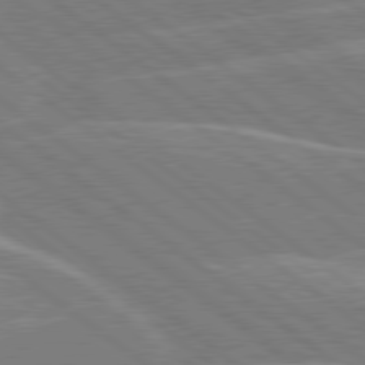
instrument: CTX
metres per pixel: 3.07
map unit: Hpe
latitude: 78.9703
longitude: -129.5371
